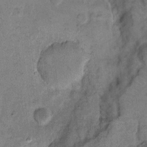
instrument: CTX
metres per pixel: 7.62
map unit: eHh
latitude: 12.6680
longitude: -65.0080
